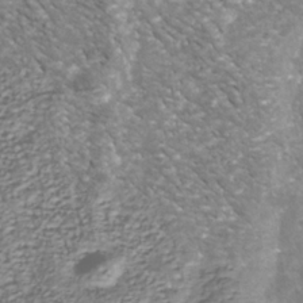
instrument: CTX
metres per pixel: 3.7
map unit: Nhu
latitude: -39.1620
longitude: -81.5560
